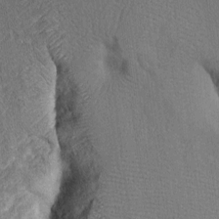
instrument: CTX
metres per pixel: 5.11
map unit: Htu
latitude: -7.3320
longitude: 156.1228
